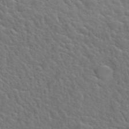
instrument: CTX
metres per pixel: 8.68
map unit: Hto
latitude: 36.1389
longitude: -50.2900
